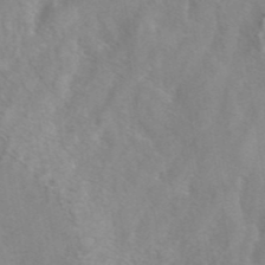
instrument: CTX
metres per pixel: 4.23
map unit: eAb
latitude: 41.8583
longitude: 106.2362
